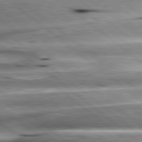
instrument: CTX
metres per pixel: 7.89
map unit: lApd
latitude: 80.5735
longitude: -143.2159
